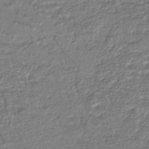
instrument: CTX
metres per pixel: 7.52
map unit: HNhu
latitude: -44.1039
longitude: 104.6707
